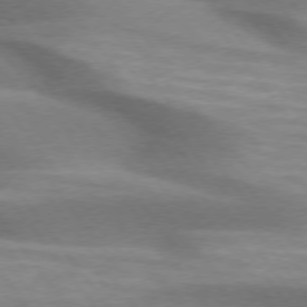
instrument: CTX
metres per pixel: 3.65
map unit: lApd
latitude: 74.6302
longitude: -50.2333
